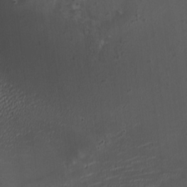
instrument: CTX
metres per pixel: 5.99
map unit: HNhu
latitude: 6.4034
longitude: 6.3117
